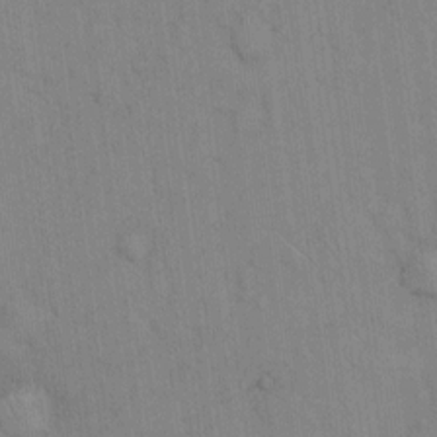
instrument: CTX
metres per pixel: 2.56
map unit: Hto
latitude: 12.4223
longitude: -61.2726
